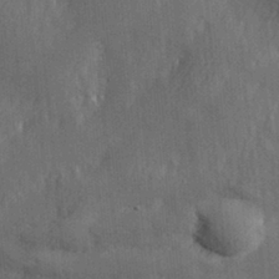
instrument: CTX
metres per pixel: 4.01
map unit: Hve
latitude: 31.3860
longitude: 149.1431
